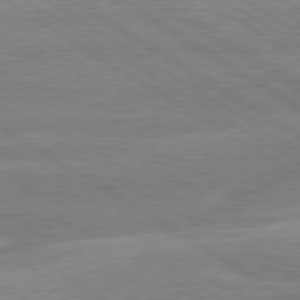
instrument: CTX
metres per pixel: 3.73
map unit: lApd
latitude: 79.7072
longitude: -133.3671
